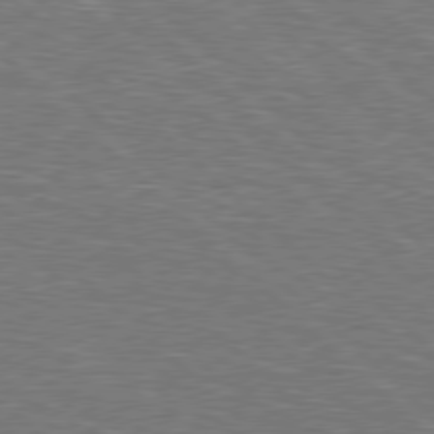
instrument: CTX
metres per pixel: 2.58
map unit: Hpe
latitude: 78.1200
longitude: -151.6505
